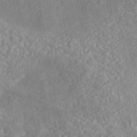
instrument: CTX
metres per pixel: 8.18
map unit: eAb
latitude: 45.2915
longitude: 128.9731
